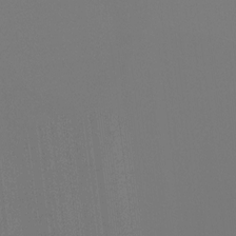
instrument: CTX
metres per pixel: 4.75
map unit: Ht
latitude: -4.3684
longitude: -61.2159
